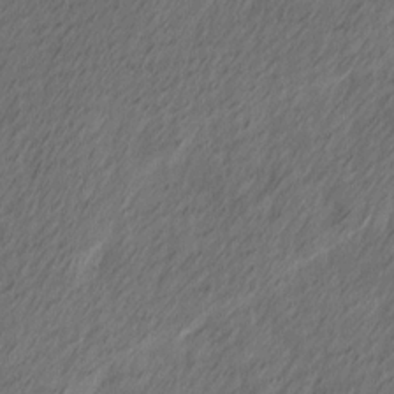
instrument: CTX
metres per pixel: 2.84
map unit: Ave
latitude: 13.6883
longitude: -106.4223
